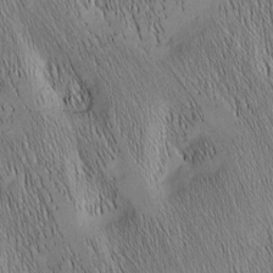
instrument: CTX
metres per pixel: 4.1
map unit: Nhu
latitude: -6.8219
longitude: -152.1956
